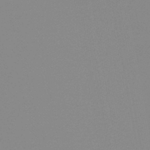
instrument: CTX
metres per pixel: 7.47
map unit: HNb
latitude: -45.4454
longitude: -44.8380
